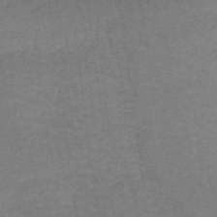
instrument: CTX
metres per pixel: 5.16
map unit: lHb
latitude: -43.9178
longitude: 66.5007
